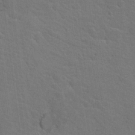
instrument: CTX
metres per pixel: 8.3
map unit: Hto
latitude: 19.8394
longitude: -33.1025
